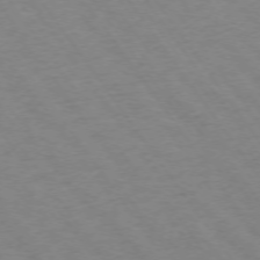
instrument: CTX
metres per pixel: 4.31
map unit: Ap
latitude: -74.6141
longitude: -79.9339
